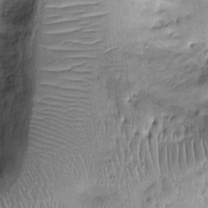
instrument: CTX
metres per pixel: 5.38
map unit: Ht
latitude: -2.0661
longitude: -14.3657
